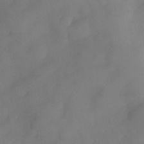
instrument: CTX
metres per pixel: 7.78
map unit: Nve
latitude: -25.8989
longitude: -148.5357
